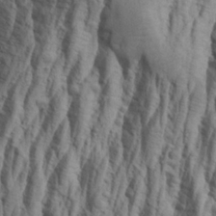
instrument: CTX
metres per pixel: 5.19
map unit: Aa
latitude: 23.7827
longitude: -143.9339
